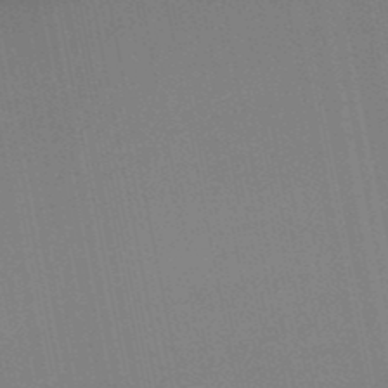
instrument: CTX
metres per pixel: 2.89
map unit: lHb
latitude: -48.9164
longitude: 67.2376
